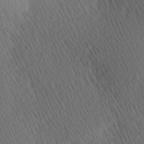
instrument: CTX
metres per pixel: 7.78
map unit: Hve
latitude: 14.0633
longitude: -91.4615
